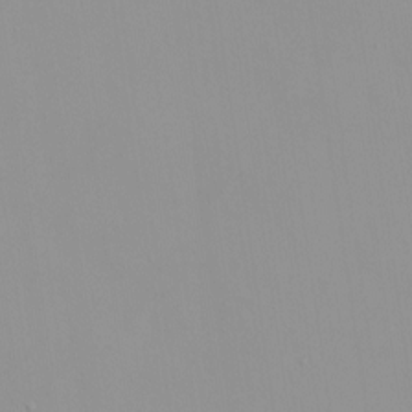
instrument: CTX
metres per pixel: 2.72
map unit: HNhu
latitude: -0.5952
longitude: -6.0633
